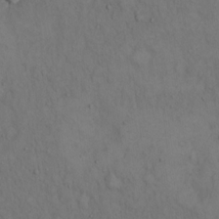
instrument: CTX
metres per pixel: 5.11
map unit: Hto
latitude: 15.3860
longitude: -61.9339
